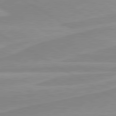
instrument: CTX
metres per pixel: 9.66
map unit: lApd
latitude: 80.4223
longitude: 171.9556
